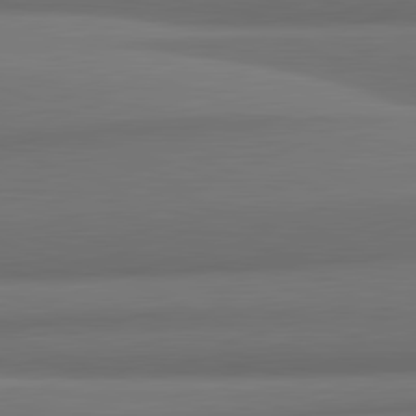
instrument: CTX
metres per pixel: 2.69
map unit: lApd
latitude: 82.0444
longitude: 169.9556
